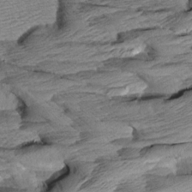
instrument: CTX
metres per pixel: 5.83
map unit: Aa
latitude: 8.2901
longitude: -133.7639
